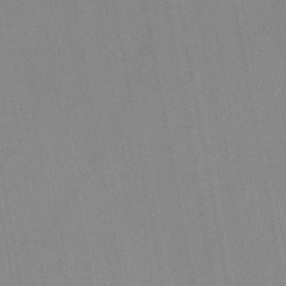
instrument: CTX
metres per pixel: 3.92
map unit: lHb
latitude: -44.2551
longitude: 73.3320
